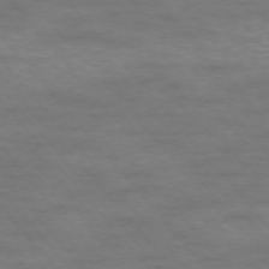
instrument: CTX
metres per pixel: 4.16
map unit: Ap
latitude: -76.4440
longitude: -61.9906
